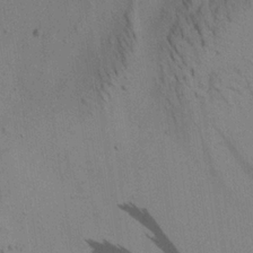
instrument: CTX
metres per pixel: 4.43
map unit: Aa
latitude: 22.2522
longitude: -141.7827
